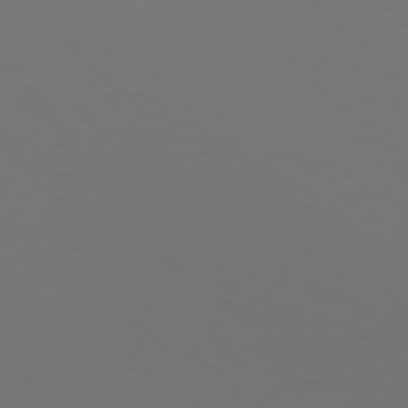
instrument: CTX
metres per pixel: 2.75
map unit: Hpe
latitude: 77.7827
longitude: -167.6693
